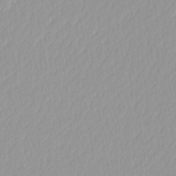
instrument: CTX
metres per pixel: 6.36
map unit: HNhu
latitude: -4.9352
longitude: 14.2929
